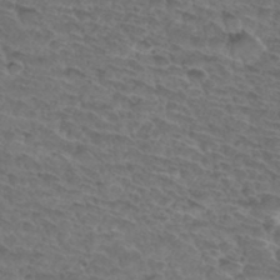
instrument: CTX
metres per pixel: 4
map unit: Hto
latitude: 33.0270
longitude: -46.0444
